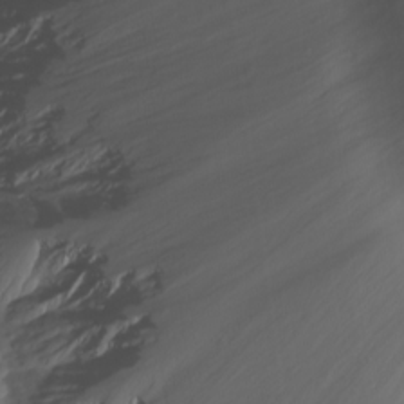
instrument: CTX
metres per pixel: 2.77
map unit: Nhu
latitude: -4.8597
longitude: -86.4223
